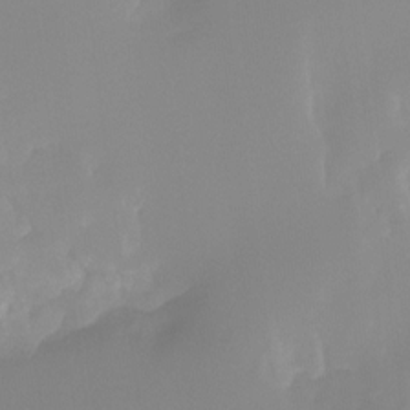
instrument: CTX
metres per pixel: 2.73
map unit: Ht
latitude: -13.5588
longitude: -51.4426
